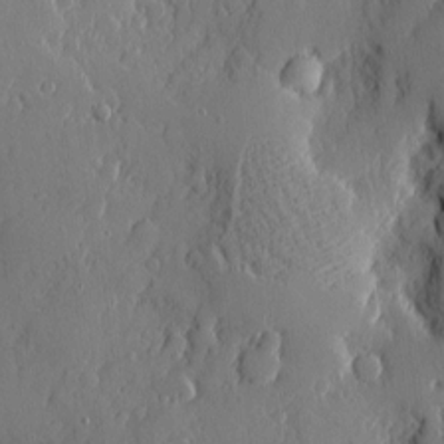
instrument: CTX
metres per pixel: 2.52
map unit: eHh
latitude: 5.1214
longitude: -75.0647
